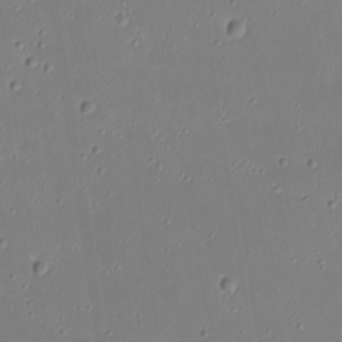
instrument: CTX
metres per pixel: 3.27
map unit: eHh
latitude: 20.4412
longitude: -72.4412
